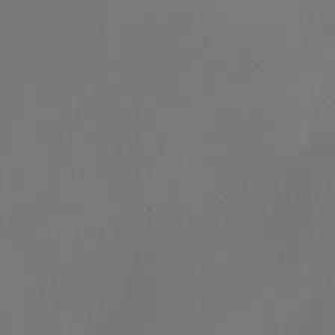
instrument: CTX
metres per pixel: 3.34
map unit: HNhu
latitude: -42.9163
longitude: 93.5399
